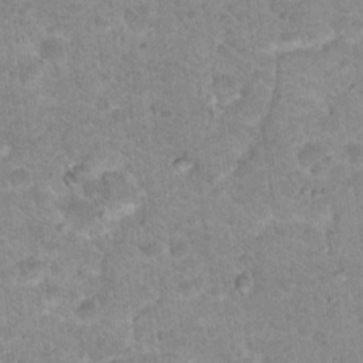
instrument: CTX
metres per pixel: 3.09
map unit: Nhu
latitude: 18.4601
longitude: -31.7450
